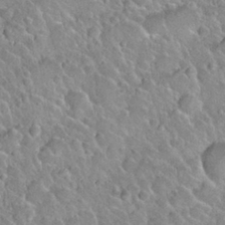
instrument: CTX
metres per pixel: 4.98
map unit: Nhu
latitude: 28.0444
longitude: -53.7639
